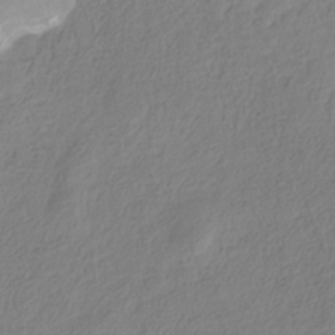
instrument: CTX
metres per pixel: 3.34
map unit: HNhu
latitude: -28.8975
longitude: 67.6911
